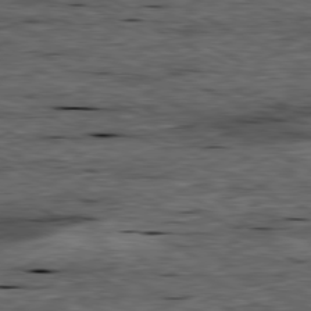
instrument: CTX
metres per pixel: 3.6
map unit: Ap
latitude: -80.8786
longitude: -88.5357
